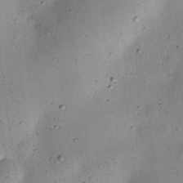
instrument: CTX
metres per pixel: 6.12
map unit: eHh
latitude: 24.8380
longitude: -71.1403
